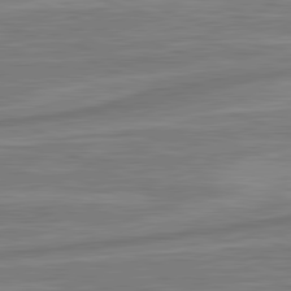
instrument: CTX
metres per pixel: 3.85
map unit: lApd
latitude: 81.5749
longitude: -175.2159
